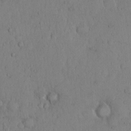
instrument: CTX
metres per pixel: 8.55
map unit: Hto
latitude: 11.4427
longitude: -57.5749
